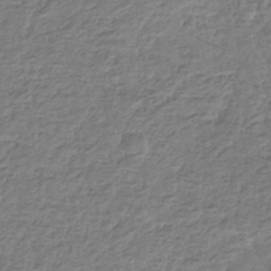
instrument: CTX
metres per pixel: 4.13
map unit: eHb
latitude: -34.7274
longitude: 77.5588
